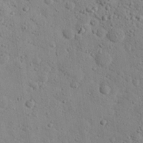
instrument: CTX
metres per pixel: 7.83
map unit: eHh
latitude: 25.7071
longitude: -77.8394
